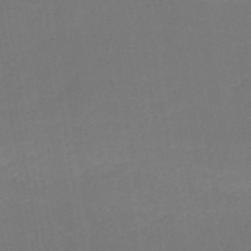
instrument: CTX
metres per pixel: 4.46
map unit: HNb
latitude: -51.5588
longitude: -48.6679
